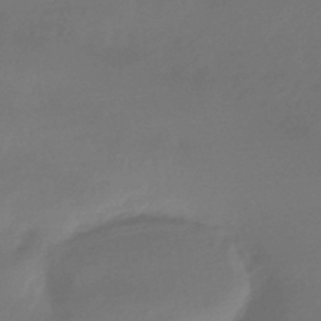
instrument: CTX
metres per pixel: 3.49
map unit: HNhu
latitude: -43.8800
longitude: 89.7099
